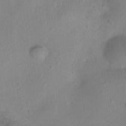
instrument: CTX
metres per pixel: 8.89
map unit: Ht
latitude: -9.2943
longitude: -22.5168
